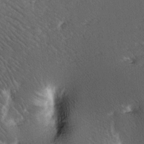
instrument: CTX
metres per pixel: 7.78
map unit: lAa
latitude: -7.3509
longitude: -124.2712
